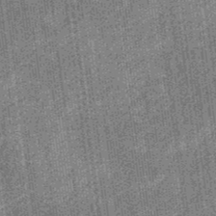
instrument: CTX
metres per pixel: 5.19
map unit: eHb
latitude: -32.5385
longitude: 73.9556
